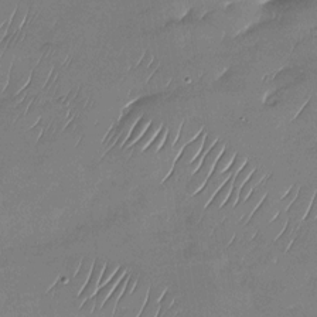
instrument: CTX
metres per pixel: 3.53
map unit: Nhu
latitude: -27.6910
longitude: -63.8773
